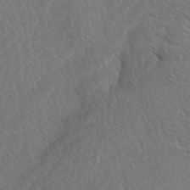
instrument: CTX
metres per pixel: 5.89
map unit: Ave
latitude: 8.2712
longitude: -106.3278
